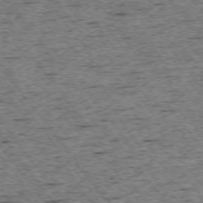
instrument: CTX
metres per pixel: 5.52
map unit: Ap
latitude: -74.3496
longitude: -87.1592
